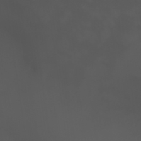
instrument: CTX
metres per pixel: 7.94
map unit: HNhu
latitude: 6.1956
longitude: 14.0472
